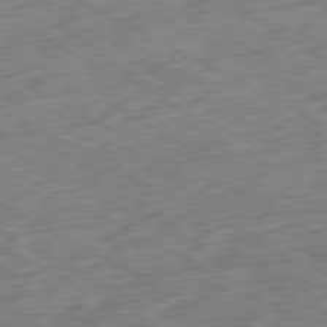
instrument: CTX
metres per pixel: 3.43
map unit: Ap
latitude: -80.7274
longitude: -73.2537
